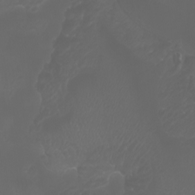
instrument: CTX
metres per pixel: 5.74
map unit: Htu
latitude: -7.2187
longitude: -73.7072
